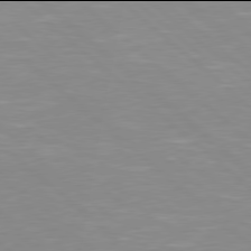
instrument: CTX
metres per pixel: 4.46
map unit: Hpe
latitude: 77.9906
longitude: -140.6679
